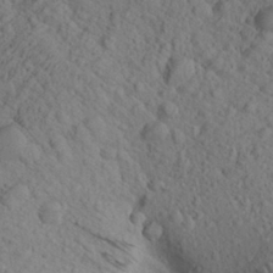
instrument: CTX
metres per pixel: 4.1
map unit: Aa
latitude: 26.9514
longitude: -142.8758
